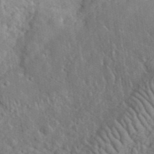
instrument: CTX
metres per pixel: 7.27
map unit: lHvf
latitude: 35.8583
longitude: -85.4427
